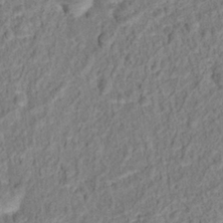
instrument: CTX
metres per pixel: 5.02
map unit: Hto
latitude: 13.3671
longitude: -38.3845
